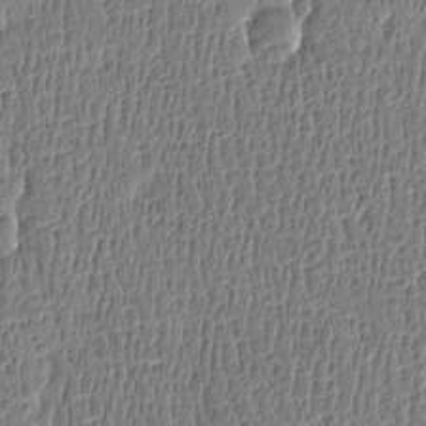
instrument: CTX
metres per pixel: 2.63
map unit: Htu
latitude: -4.9163
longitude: 175.7855
